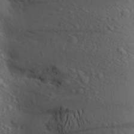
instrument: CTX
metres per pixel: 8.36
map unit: Aa
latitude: 24.5734
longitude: -147.8584
